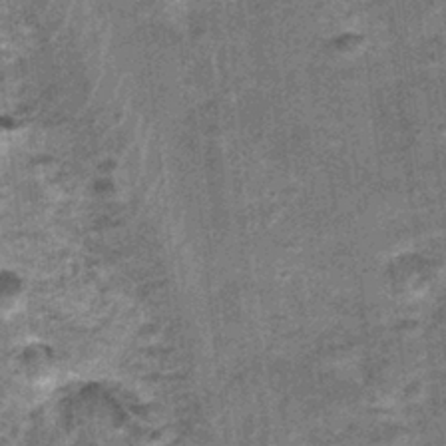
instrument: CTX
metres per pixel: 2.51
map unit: Nhu
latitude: 1.4804
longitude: -17.3481
